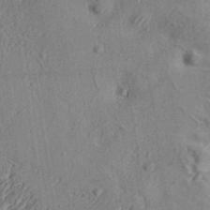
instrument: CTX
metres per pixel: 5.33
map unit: Aa
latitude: 34.7057
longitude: -135.5560
